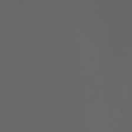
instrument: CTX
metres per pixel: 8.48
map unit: Ht
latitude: -3.3698
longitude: -60.8002
